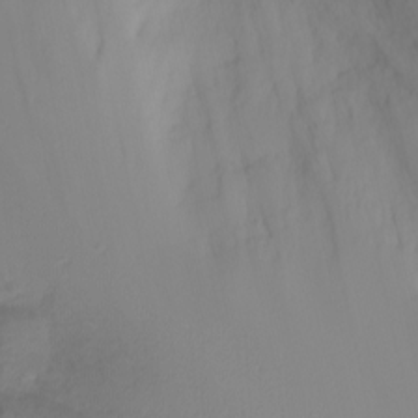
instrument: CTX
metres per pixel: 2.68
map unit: Nhu
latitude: -0.1984
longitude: -78.0255
